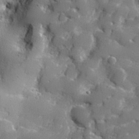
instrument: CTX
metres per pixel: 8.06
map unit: lHvf
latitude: 24.4790
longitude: 141.4265
